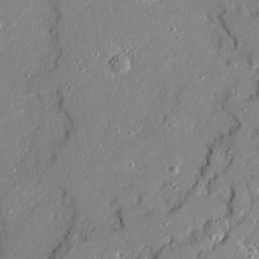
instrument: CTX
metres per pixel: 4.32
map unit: Ave
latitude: 18.8758
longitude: -128.2900
